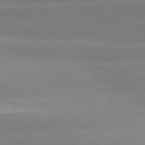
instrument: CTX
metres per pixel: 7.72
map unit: lApd
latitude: 80.7624
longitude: -150.5734
